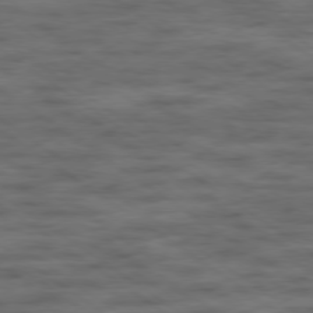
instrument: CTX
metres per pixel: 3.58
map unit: Hpe
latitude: -79.2754
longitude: -21.9339
